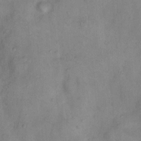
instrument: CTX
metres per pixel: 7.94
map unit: Nhu
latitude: 11.2159
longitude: -28.3656
